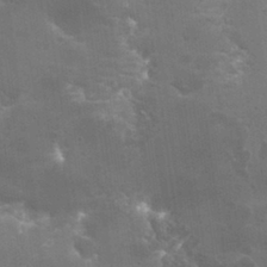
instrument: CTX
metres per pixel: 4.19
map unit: Hto
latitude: 30.1767
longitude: -43.6505
